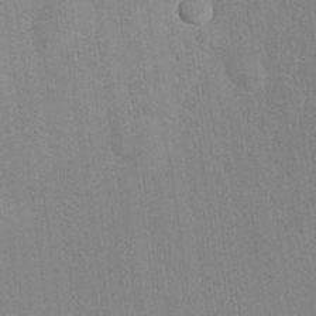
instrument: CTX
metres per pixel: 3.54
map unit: Nhu
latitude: 26.8947
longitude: -72.1011
